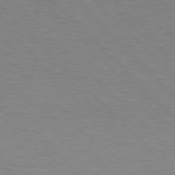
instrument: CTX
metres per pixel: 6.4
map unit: Hpe
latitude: 77.1403
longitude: -152.9703
